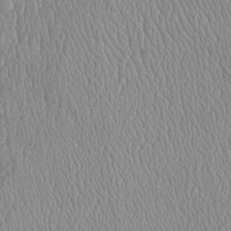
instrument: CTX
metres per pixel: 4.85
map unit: Htu
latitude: -6.2550
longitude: 156.2361
